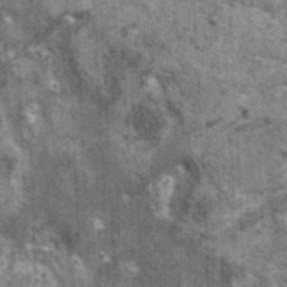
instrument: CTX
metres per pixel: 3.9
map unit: HNhu
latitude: 2.3467
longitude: 4.6707
